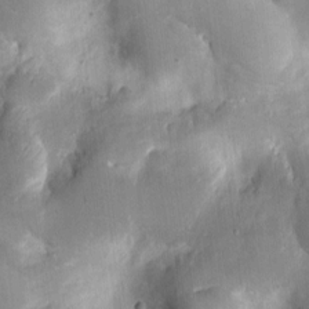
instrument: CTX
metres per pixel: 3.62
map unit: eHh
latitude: 4.5357
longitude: -69.3860
